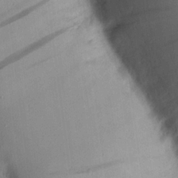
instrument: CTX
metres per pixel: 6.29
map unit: Aa
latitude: 15.9151
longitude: -148.4601
